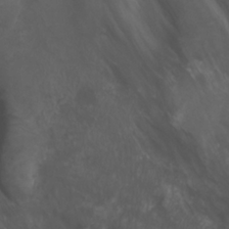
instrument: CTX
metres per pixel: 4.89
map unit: Aa
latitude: -3.5210
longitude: -73.1970
